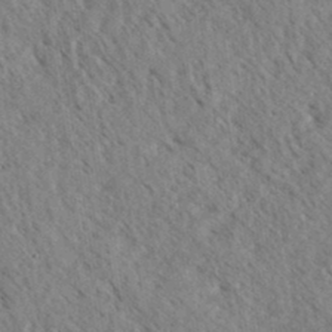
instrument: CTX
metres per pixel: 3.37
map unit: eHh
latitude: 34.8947
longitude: -140.1766
